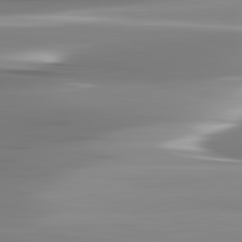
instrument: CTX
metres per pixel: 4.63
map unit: lApd
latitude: 82.9135
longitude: -137.9339
